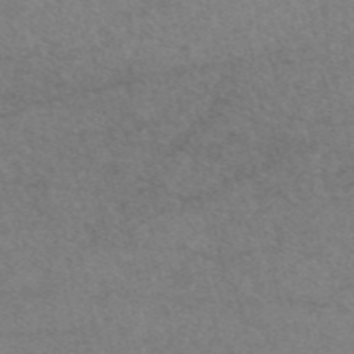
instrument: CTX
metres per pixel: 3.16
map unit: eAb
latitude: 47.8584
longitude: 107.4266
